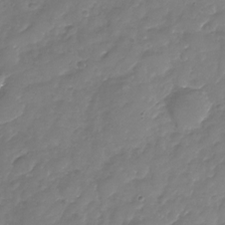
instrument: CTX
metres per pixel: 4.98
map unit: Nhu
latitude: -24.2361
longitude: -56.8946
